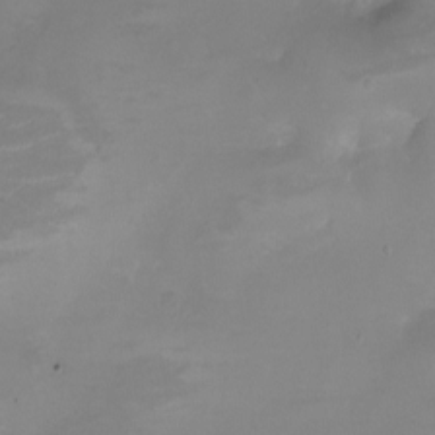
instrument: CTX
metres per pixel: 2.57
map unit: eHh
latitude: -5.4076
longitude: -78.7435
